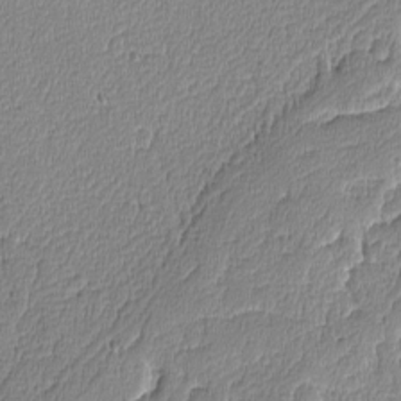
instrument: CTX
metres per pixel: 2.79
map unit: lAvf
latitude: -8.6518
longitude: -114.0255
